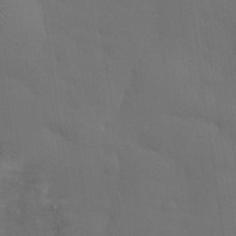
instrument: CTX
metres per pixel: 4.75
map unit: eHh
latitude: 31.4994
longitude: -70.3656
